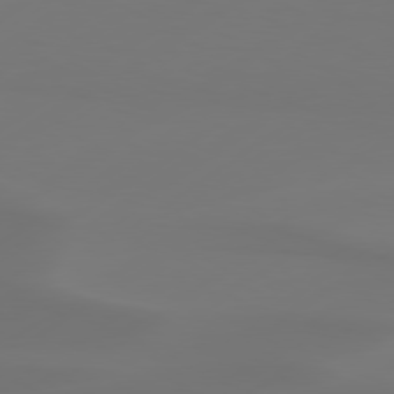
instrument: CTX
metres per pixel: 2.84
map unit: Hpe
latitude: 78.1389
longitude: -128.7435
